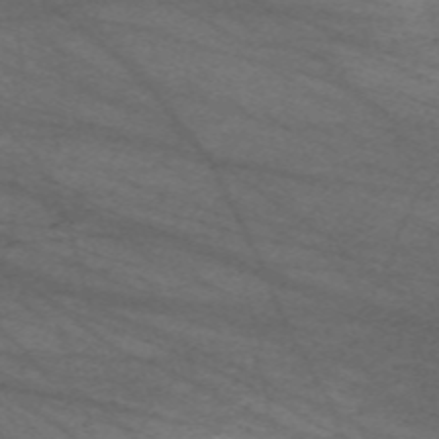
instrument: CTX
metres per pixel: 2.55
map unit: Nve
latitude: -59.8233
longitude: 61.8800
